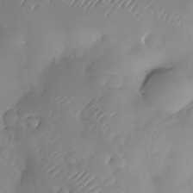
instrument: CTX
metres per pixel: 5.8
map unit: Nhe
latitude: -33.8801
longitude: -144.5923
